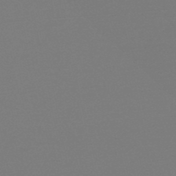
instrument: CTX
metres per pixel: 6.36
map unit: eHb
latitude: -49.8045
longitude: 77.8800
